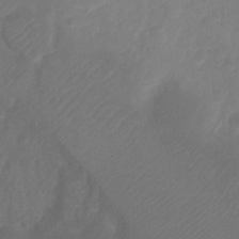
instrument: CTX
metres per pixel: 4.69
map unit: Ht
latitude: -10.7841
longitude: -35.0080
